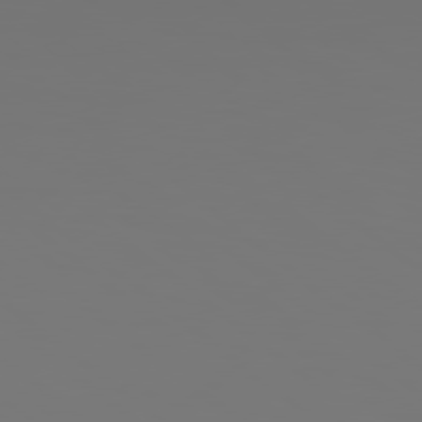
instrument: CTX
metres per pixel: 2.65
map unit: Hpe
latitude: 78.7247
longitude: 177.3132
